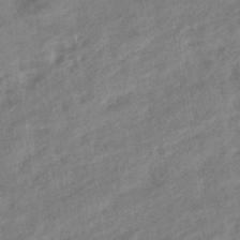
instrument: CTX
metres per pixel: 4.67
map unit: eHb
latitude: -43.6721
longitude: 84.7463
